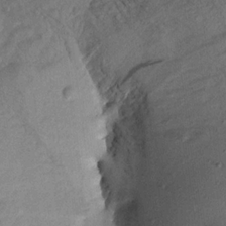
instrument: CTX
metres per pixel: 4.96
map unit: Aa
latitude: 16.0255
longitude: -146.5357
